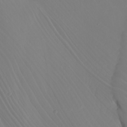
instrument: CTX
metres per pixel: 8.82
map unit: Nhu
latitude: -8.4818
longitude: -65.7072
